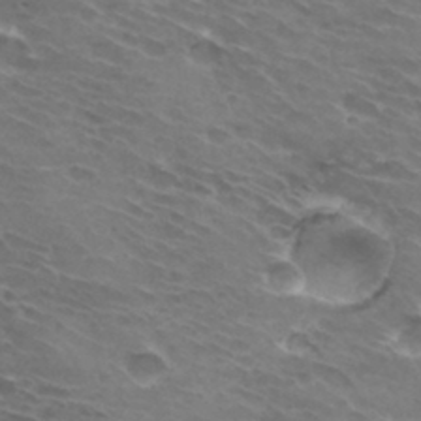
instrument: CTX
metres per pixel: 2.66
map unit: Hto
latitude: 32.5924
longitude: -43.4615
